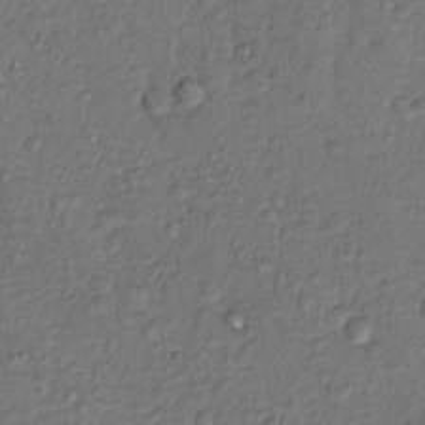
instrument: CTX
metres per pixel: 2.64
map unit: Hto
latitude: 14.6113
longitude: -29.9150
